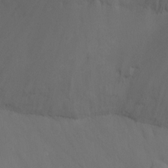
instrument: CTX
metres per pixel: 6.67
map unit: Ht
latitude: -9.9367
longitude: -46.1767
